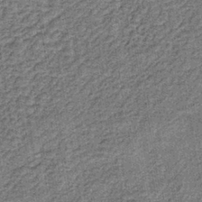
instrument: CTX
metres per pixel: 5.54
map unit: lHb
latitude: -40.0283
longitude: 63.7288
